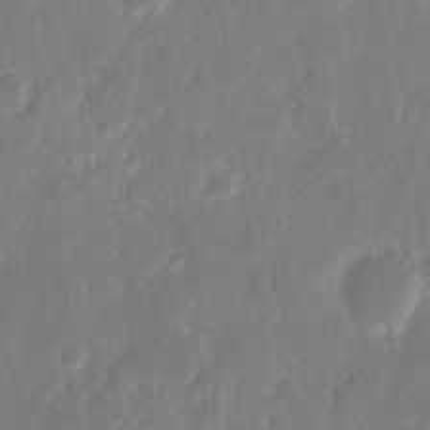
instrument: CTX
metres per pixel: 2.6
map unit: eHh
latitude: 14.3090
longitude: -72.5735
